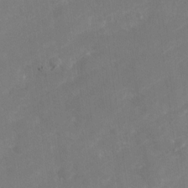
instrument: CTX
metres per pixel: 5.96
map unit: Nhu
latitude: -29.0487
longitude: -64.5168
